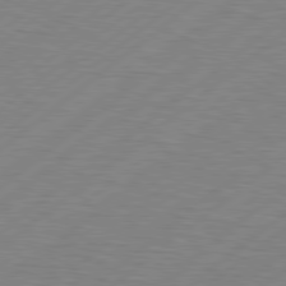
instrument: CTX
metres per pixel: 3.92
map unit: Hpe
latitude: 78.7813
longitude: -120.8002
